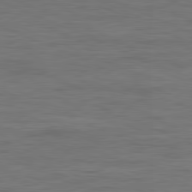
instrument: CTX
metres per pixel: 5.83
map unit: Ap
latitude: -81.7856
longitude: -74.2900
